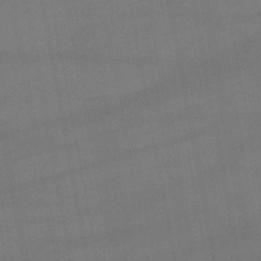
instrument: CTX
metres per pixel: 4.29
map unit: lHb
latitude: -47.2565
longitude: 73.4076
